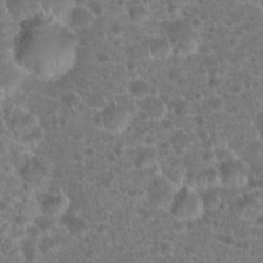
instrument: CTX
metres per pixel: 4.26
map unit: Hto
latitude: 19.0836
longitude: -40.9135
